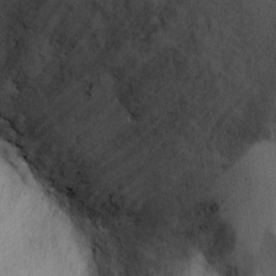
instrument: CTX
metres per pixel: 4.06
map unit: Ht
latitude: -2.6329
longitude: -13.6694
